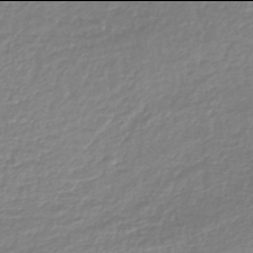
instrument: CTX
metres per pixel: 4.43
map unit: lHb
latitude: -42.0094
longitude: 69.1431
